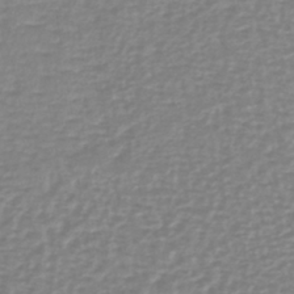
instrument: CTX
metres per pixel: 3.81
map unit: lHb
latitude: -40.9919
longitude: 64.4062
